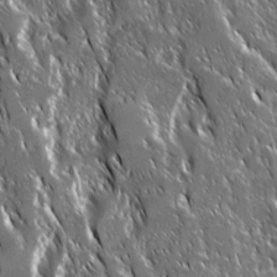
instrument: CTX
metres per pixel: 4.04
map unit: Ave
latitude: 14.7813
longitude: -133.7072
